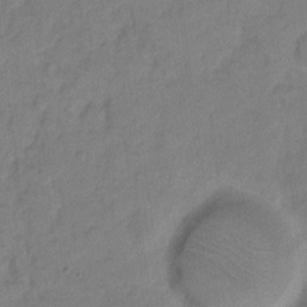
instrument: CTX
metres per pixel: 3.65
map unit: eHh
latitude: 8.1011
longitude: -64.2522
